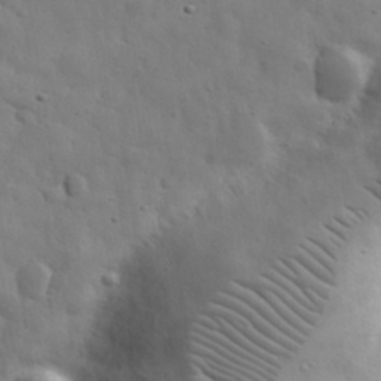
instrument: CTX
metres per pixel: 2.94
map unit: eHh
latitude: 31.6316
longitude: -72.9136
